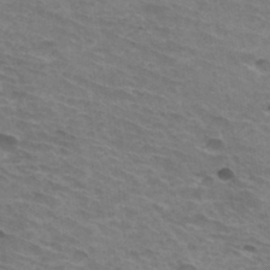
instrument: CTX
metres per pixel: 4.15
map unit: Hto
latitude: 34.2522
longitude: -42.8569
